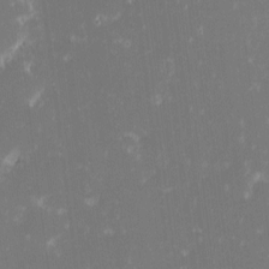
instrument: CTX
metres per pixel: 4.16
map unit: eHh
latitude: -2.1794
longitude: -86.6490
